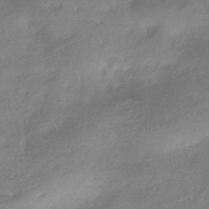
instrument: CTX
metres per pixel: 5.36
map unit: HNhu
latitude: -41.1053
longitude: 91.9745
